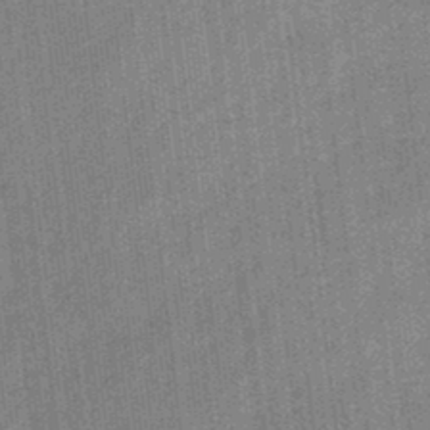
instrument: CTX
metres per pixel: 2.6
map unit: eHb
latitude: -31.5021
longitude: 73.9556
